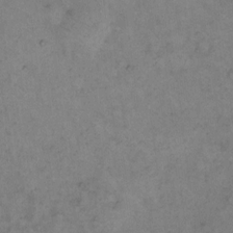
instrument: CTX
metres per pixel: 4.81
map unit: eHh
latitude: 10.7624
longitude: -62.2901
